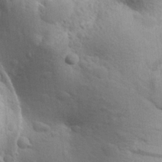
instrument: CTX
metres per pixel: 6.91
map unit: Aa
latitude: 26.8947
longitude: -143.4804
